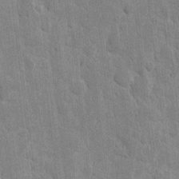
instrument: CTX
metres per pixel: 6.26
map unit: eHh
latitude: 8.6680
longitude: -65.8394
